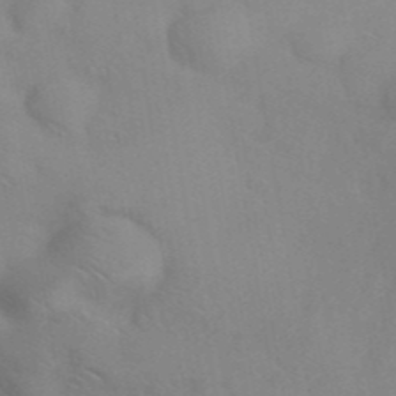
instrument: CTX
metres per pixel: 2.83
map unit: ANa
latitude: 42.6680
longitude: 53.9367
